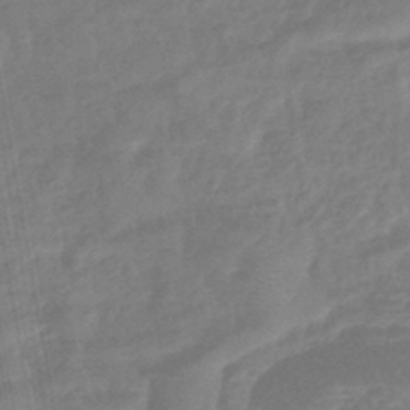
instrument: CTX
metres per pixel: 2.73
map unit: lHb
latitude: -43.1053
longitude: 80.6708
